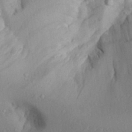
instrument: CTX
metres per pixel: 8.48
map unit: Aa
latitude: 29.7827
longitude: -133.7828
